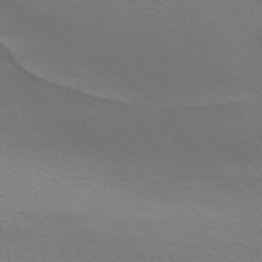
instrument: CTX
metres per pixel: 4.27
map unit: Nve
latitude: -57.0675
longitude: 63.7099
